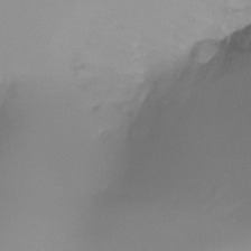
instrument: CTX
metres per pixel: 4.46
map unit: Ht
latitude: -16.4440
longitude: -49.2537
